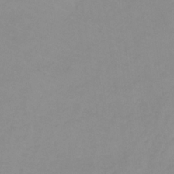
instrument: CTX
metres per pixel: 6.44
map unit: lHb
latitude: -31.7288
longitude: 66.5952
